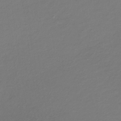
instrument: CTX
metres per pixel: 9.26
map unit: lHb
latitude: -34.6707
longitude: 61.0675
